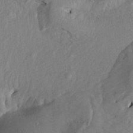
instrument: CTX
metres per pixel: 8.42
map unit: Aa
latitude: 18.2900
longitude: -144.5168
